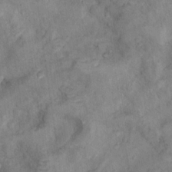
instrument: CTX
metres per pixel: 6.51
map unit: Nhu
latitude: 9.9150
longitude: -25.1781
